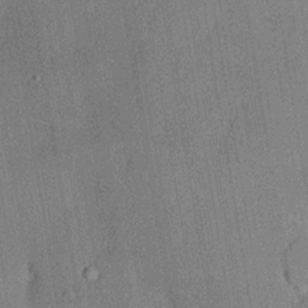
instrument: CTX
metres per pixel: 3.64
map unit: lHvf
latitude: 20.8758
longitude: 144.7085
